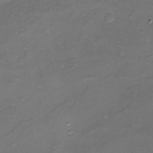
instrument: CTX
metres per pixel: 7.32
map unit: Nhu
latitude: -17.2943
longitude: -48.6302
